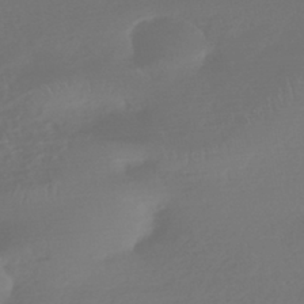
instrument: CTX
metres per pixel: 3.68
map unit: HNhu
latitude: -42.5951
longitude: 93.5966
